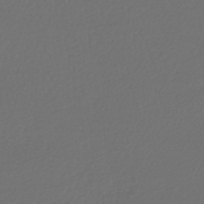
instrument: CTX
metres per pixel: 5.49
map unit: lHb
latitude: -43.7855
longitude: 64.8975
